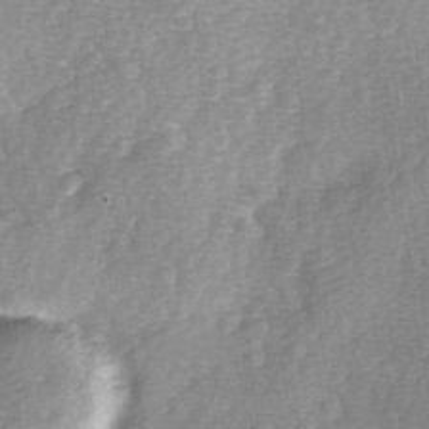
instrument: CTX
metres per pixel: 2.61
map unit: Ave
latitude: 0.7057
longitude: -112.3656
